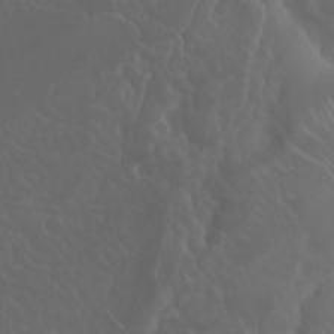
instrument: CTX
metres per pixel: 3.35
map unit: Nhu
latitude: 23.1025
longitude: -64.6490
